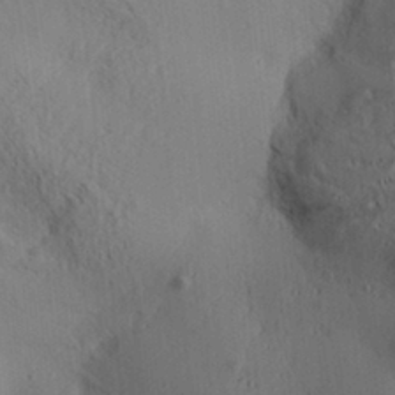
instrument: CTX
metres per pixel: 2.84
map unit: Aa
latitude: 30.6869
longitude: -140.4034
